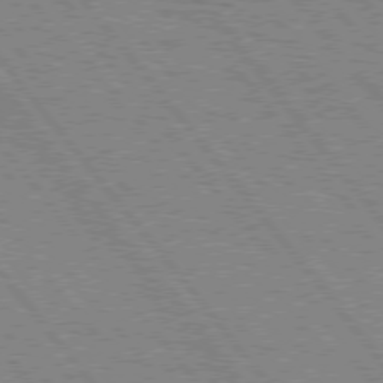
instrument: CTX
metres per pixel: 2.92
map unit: Hpe
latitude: 75.3482
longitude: -149.9339
